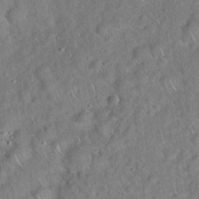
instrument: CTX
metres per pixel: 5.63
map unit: Hto
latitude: 17.8205
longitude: -52.5357
